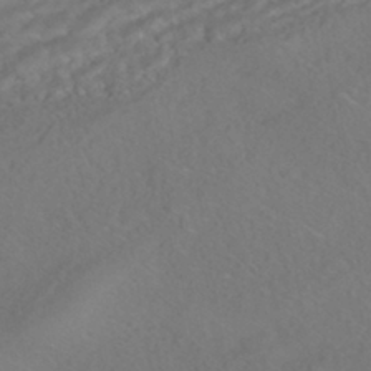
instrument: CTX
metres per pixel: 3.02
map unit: HNhu
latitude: -42.0472
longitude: 104.5573
